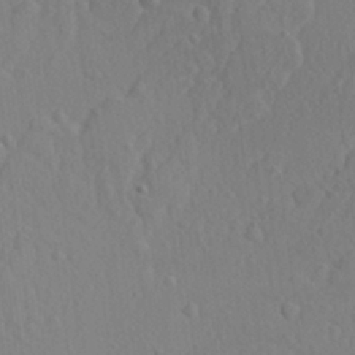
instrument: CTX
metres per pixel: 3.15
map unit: lAvf
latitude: -9.4832
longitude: -120.8758
